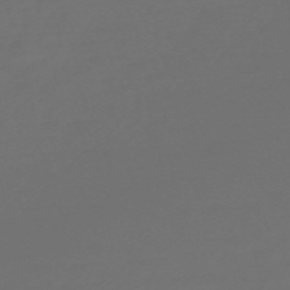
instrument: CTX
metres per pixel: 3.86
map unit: Nve
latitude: -58.6896
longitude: 56.4629
